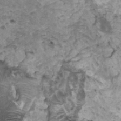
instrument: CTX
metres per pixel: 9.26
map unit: HNhu
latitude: 3.4426
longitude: 3.9556
